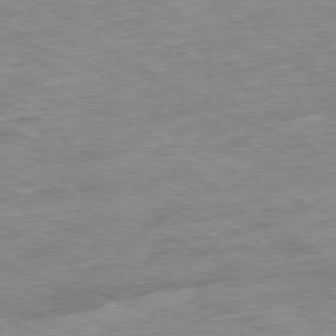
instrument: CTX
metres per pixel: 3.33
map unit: Ap
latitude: -81.0676
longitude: -87.6127
